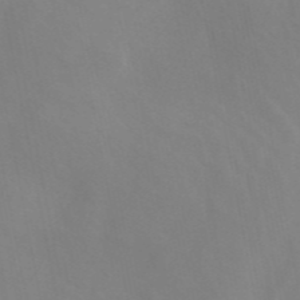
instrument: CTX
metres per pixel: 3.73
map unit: ANa
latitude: 45.7827
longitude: 27.7666
